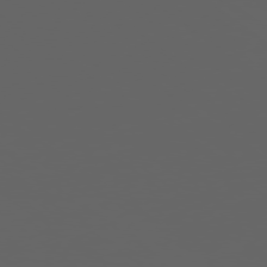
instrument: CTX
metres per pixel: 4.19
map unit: Ap
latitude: -77.5588
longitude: -75.7261
